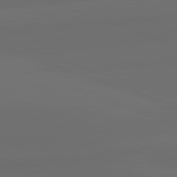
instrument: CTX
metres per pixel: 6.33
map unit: lApd
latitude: 82.2711
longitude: 135.9178
